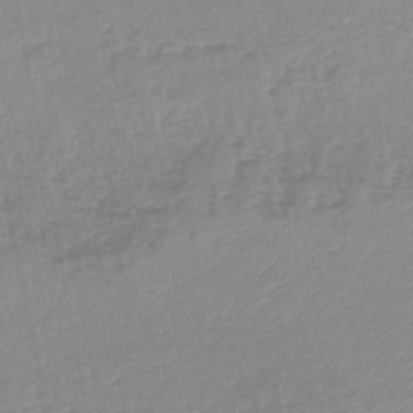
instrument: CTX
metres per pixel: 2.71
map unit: lHb
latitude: -45.3321
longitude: 66.1606
